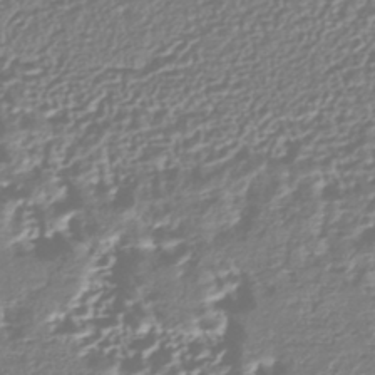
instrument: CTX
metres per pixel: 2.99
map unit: HNhu
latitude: -44.0472
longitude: 106.8030
